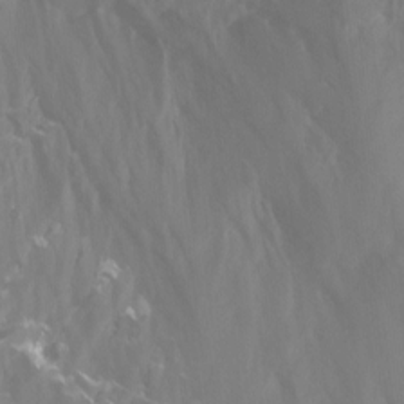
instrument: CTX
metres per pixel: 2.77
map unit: Htu
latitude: -7.1998
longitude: -47.7072
